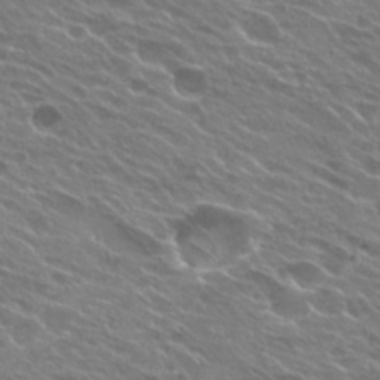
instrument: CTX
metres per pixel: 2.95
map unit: Hto
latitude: 25.0458
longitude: -37.5938
